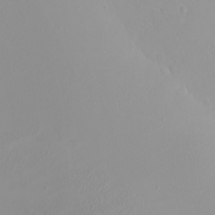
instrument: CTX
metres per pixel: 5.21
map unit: eHh
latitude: -8.1417
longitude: -70.3278
